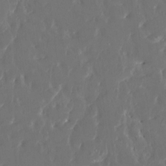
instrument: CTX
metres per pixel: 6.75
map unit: HNhu
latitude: 4.4412
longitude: 10.1039
